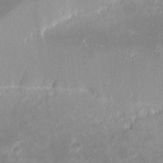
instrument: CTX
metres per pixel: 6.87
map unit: eHh
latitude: -1.0865
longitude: -84.8569
